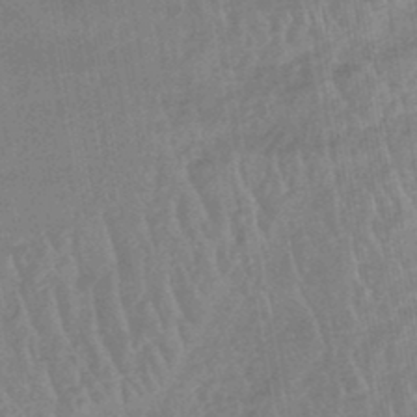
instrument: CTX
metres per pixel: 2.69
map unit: lHb
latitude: -44.8786
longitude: 73.1053
